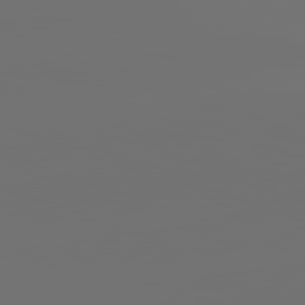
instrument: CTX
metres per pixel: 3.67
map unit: lApd
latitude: 82.0633
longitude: -154.1767
